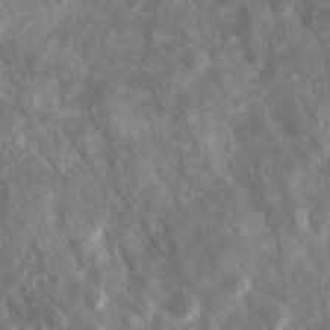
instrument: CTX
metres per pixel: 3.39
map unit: Ave
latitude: 17.2348
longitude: -131.0081
